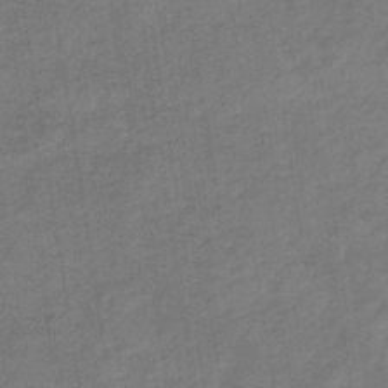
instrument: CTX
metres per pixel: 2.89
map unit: lHb
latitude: -35.0108
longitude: 68.6896
